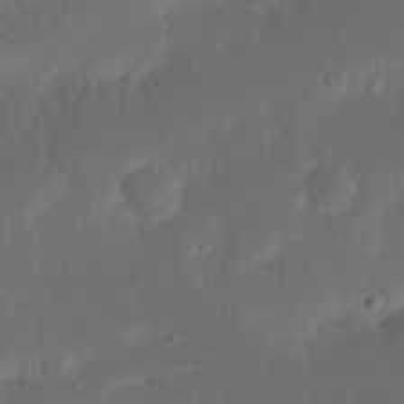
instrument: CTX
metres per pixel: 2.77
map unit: Nhu
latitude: 21.5560
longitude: -72.4979
